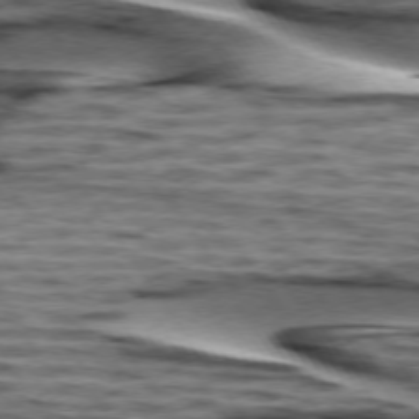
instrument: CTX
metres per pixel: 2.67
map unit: lApd
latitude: 74.2900
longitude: -52.8947
